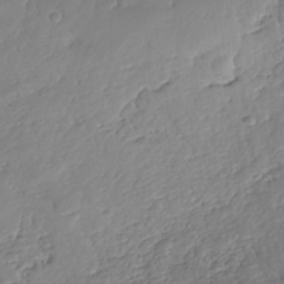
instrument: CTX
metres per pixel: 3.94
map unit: HNhu
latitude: -37.8422
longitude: 33.1620
